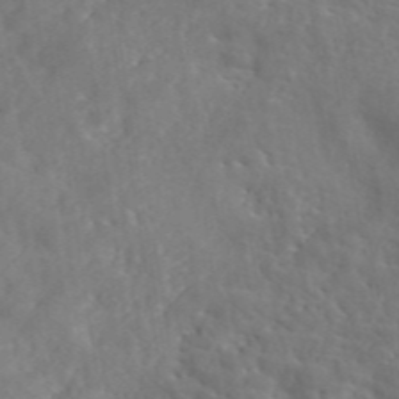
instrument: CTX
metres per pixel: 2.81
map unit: eAb
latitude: 45.7638
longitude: 127.4265
